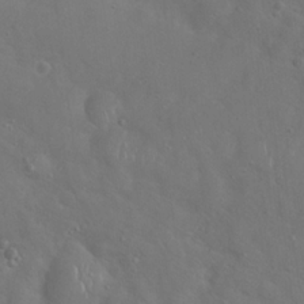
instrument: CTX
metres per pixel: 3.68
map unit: Hto
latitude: 17.6883
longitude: -53.4427
